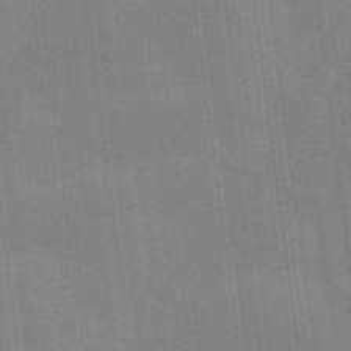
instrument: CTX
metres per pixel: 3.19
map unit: Ave
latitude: 16.3845
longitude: -138.3845
